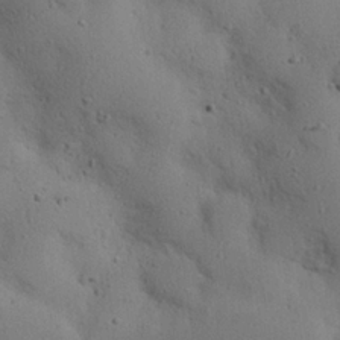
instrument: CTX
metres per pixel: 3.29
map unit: eHh
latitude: 24.8946
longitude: -72.3846
